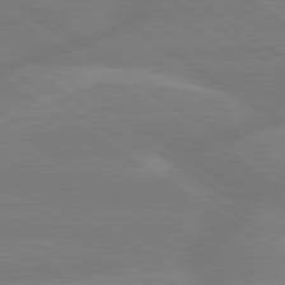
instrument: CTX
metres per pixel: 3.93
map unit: lApd
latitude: 79.8395
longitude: -142.1956
